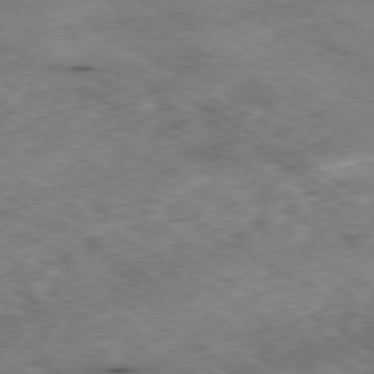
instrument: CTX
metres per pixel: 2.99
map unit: Hpe
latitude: -80.4062
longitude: 22.6330
